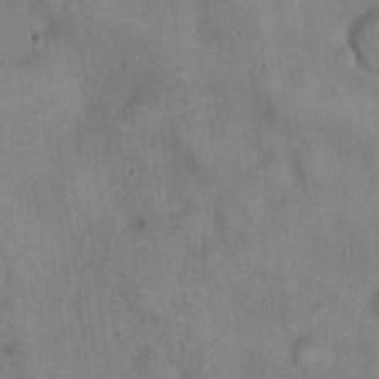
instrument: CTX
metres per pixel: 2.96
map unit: eHh
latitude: 21.0270
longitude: -60.0444
